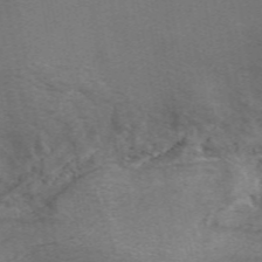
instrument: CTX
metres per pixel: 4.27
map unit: ANa
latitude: 52.1956
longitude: -71.2537
